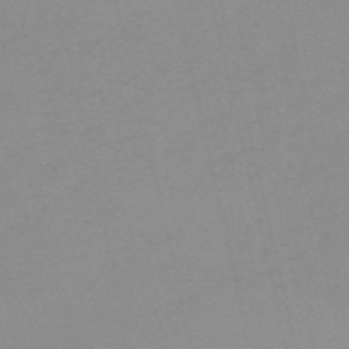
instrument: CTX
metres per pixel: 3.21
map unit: HNb
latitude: -56.5007
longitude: -43.1025
